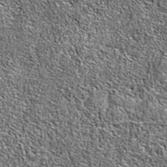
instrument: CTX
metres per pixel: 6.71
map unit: eAb
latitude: 36.8569
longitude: 105.9367
